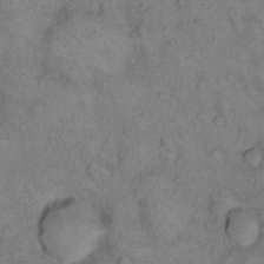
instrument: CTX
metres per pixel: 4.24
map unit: eHh
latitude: 14.1389
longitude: -63.1403
